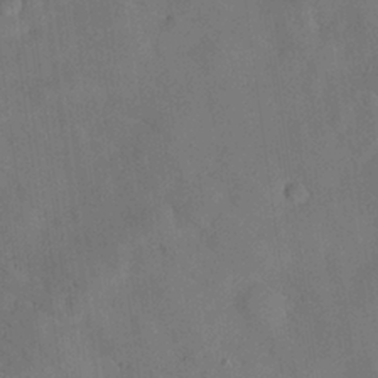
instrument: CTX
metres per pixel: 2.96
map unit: Nhu
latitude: 25.7071
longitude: -73.1215
